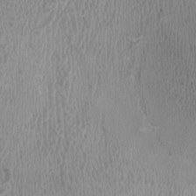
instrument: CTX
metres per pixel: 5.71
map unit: HNhu
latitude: -3.6154
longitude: -1.8016
